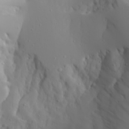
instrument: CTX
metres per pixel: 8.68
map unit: Aa
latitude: 23.5371
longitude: -126.7624
